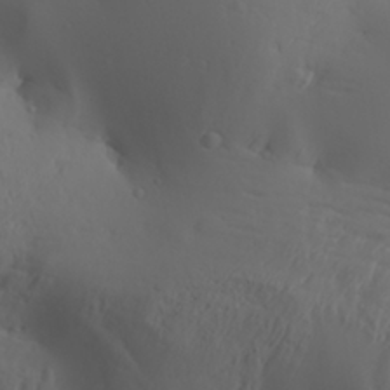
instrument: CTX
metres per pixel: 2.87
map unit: Aa
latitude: 30.0444
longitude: -132.6302
